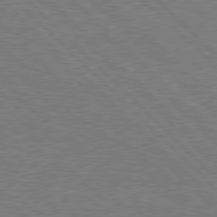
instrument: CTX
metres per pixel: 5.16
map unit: Hpe
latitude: 77.7071
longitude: -151.3292
